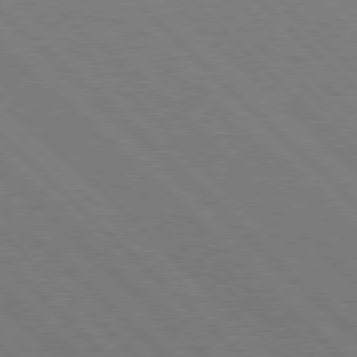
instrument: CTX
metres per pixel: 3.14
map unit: Hpe
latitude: 77.4426
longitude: -127.3104
